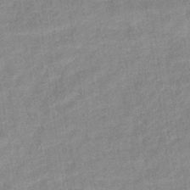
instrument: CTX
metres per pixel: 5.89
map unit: eHb
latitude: -35.8422
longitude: 73.5588
